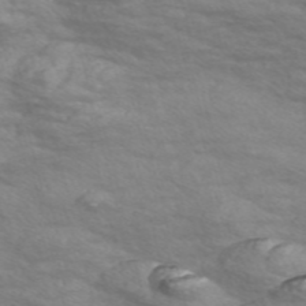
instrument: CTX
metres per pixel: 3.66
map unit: Nve
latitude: -57.2187
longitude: 54.9353
